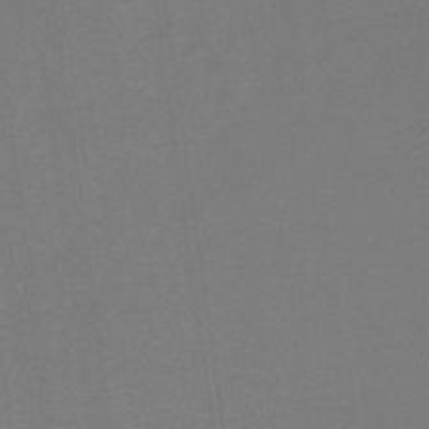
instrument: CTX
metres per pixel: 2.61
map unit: HNb
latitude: -35.9745
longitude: 54.6897
